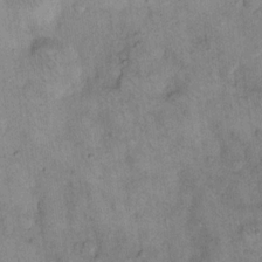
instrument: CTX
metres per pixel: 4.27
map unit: eHh
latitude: 14.5357
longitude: -65.0836
